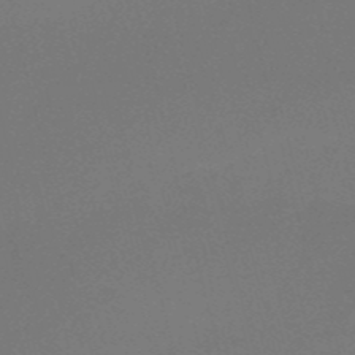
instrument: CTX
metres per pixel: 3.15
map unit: HNb
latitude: -50.6518
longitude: -41.8394
